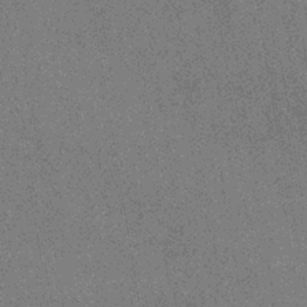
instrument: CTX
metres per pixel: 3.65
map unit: eHb
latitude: -37.6344
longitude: 80.2173
